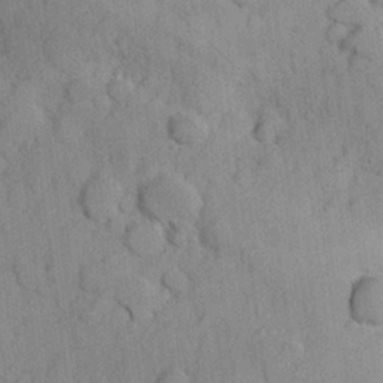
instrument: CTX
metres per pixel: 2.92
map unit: Hve
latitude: 24.1388
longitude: 148.1039
